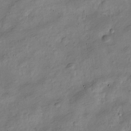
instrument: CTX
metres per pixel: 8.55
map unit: Nve
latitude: -25.2943
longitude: 106.3118
